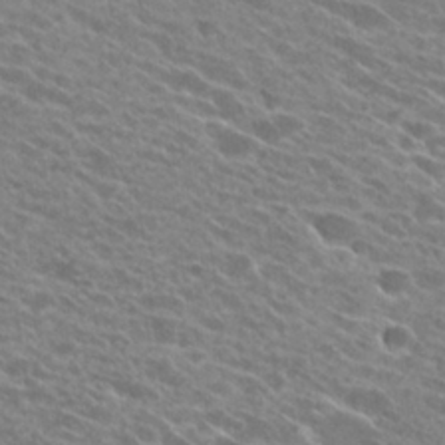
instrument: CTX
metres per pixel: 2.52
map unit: Hto
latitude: 25.8772
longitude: -42.0255
